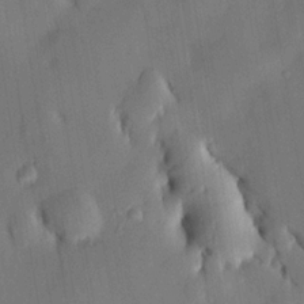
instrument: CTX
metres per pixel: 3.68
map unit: HNhu
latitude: 15.4805
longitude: 11.9367
